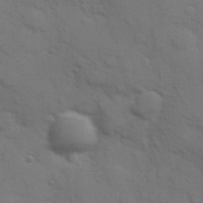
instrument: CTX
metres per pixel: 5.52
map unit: Hve
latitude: 25.3859
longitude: 148.1039
